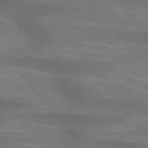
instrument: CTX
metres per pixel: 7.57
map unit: lApd
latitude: 75.0836
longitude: -58.5546
